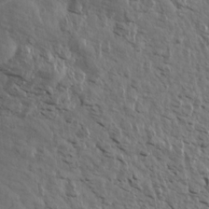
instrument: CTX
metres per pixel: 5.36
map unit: Aa
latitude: 14.3468
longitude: -143.2915
